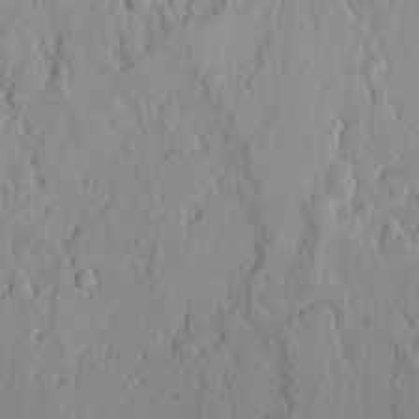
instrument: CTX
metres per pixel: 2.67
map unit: Ave
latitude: 16.1956
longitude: -129.2726
